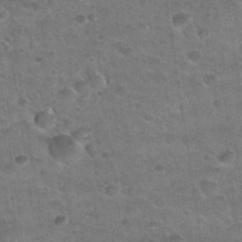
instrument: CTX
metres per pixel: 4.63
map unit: Nhu
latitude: 31.9528
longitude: -52.1767
